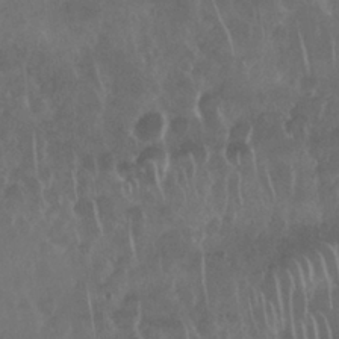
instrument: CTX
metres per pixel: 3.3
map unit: Nhu
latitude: 28.9513
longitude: -63.8206
